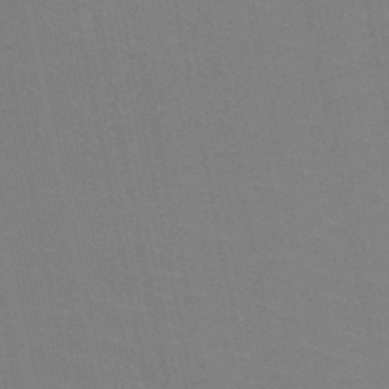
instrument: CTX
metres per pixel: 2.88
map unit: HNb
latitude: -50.1984
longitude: -49.1970
